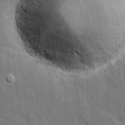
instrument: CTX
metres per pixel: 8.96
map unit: eHh
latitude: 15.7450
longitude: -68.9892
